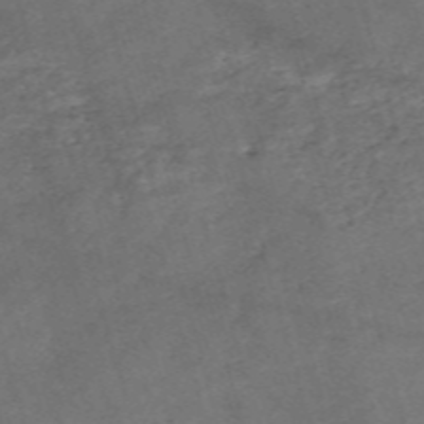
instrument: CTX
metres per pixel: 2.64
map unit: eHh
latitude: -54.7085
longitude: -90.9703
